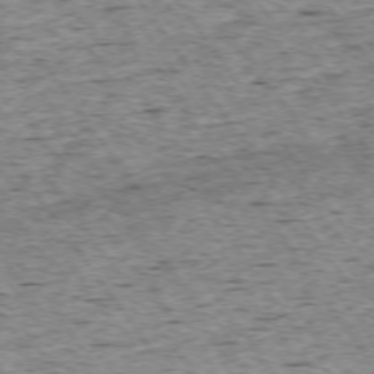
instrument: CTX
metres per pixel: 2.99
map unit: Ap
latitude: -74.2929
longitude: -87.8394
